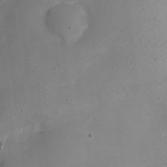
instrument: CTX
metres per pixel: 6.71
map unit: Nhe
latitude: -20.2550
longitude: 144.2551
